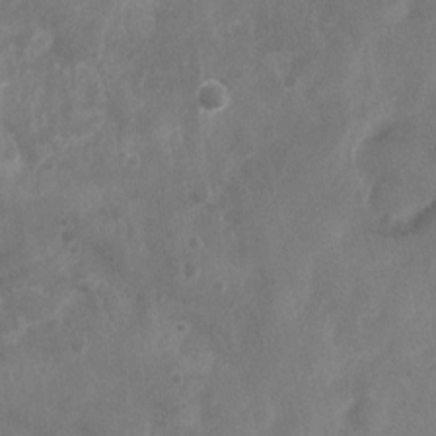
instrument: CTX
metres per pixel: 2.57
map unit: Nhu
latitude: 5.3859
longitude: -16.9136
